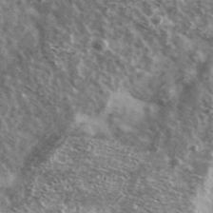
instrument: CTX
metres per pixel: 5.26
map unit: Ave
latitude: 38.7813
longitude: -108.4223
